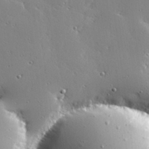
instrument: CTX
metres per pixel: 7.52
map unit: Hve
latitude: 28.7246
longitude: -91.8394
